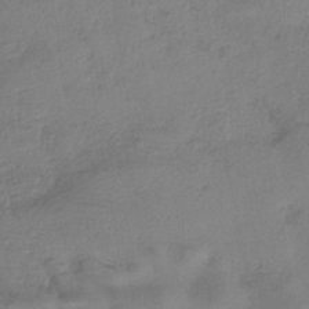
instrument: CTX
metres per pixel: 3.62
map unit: eHh
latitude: -41.0108
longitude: 119.5588
